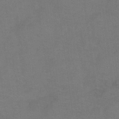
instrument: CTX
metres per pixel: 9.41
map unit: Hve
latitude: -29.3888
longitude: 94.9730
